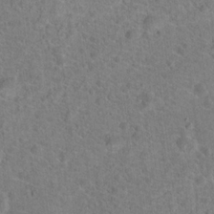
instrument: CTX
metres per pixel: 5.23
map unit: Hto
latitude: 18.2144
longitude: -43.3860
